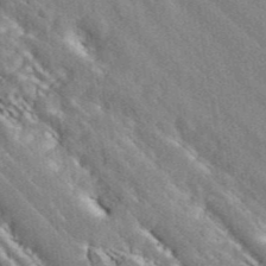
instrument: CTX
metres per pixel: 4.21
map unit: ANa
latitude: 44.4034
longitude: 46.1228
